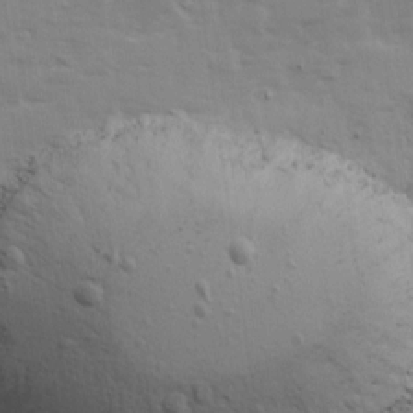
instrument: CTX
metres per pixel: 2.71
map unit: Ave
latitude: 13.4427
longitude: -103.0269
